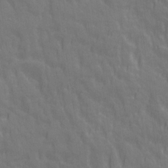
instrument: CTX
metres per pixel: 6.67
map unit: Ave
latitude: 20.4412
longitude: -134.1011
